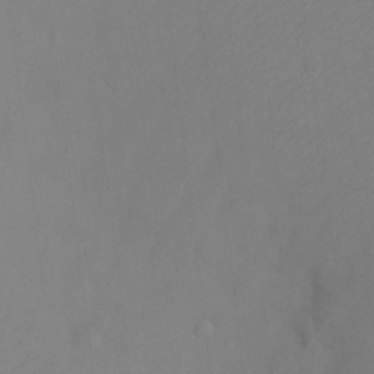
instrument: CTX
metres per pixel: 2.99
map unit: Ht
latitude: -7.3509
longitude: -34.4412
